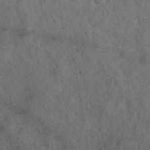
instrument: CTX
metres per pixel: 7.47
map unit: ANa
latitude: 39.8394
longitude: 18.7463
